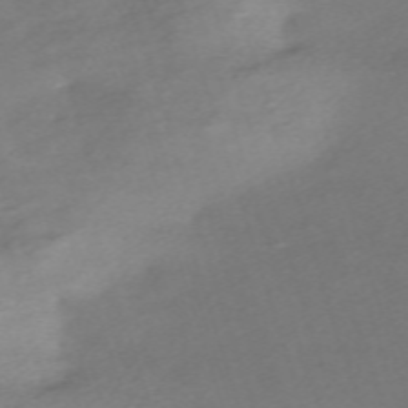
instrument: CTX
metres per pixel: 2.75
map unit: eHh
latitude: -62.5007
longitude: 53.1431
